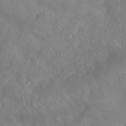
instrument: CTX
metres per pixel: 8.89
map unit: Nhe
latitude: -37.5399
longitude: 139.1431
